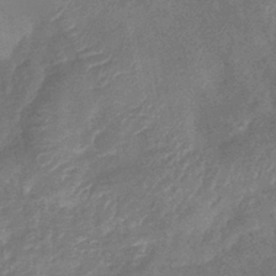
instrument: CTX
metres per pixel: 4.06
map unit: lHb
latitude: -40.5007
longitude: 77.2943
